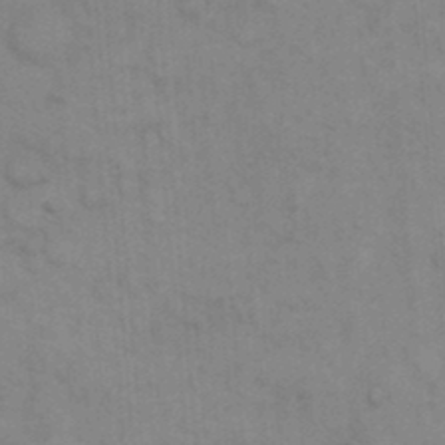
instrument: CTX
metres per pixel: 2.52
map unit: eHh
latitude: 18.2144
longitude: -64.1200
